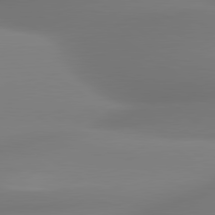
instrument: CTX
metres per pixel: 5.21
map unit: lApd
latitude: 80.6301
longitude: -164.9325
